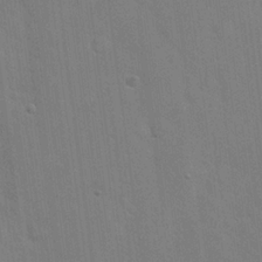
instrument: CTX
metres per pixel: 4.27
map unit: Hto
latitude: 20.8002
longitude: -54.2900
